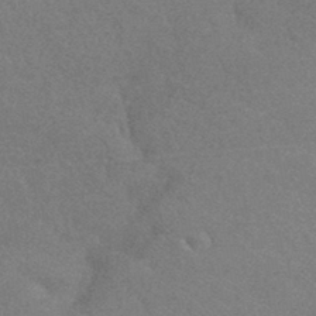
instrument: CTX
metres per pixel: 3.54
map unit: HNhu
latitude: -43.1998
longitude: 92.6141
